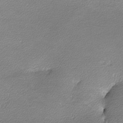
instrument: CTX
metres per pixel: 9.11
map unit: lHvf
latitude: -12.2551
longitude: -102.9325
